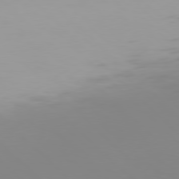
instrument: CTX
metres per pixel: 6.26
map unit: Hpe
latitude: 77.4615
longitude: -132.2334
